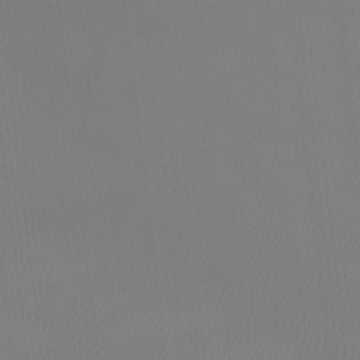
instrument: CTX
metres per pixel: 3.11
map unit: Htu
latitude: -13.1053
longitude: -70.5923
